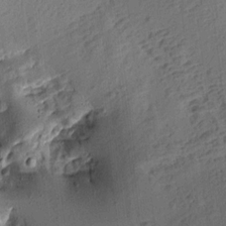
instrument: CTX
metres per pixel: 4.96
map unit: Aa
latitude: 13.0081
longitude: -139.5371
